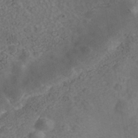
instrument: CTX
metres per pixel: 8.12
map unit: Nhe
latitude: -40.3873
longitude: -100.0633
